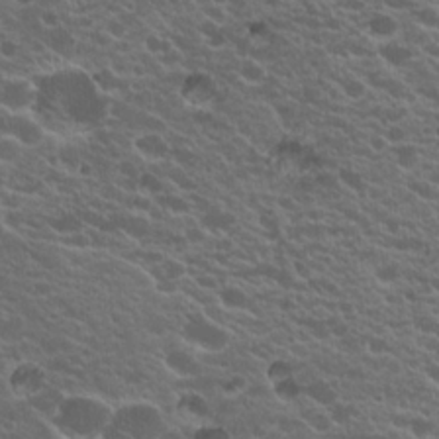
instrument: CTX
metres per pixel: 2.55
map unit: Hto
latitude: 19.9150
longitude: -34.9135
